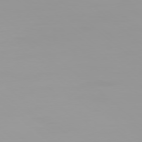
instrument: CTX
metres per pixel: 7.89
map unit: Ap
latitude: -79.0675
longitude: -71.6127
